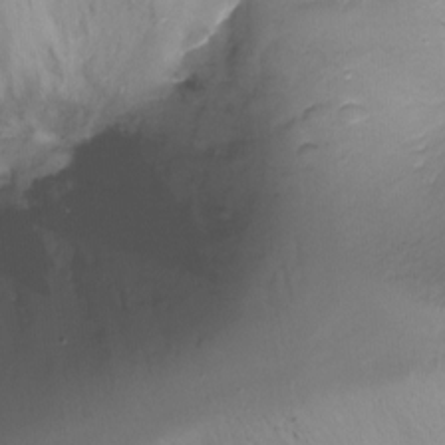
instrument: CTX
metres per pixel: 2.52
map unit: Ht
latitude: -17.4833
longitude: -44.4223
